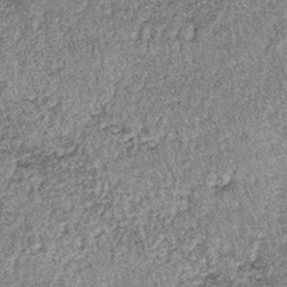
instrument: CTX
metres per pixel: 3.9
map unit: lHb
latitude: -38.7085
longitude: 66.9353
